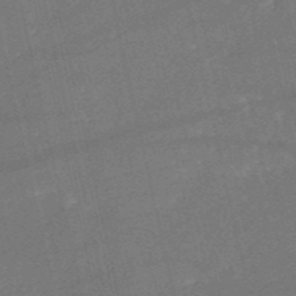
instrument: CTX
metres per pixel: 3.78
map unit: HNb
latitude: -51.9178
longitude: -40.6679
